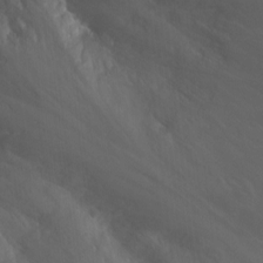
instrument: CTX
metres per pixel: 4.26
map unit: Hto
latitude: -2.2739
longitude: -35.0836
